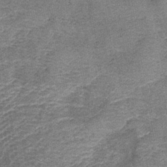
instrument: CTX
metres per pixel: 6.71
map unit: lHb
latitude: -42.2361
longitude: 79.1620
